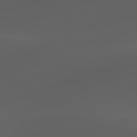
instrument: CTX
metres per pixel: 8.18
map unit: lApd
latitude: 80.1011
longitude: -89.8206
